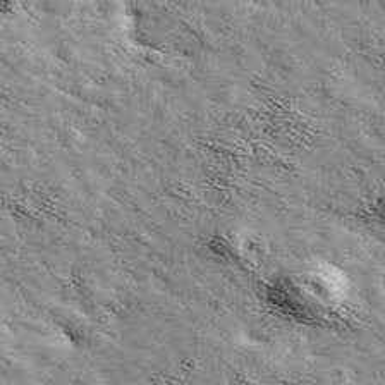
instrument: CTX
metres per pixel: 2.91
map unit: Ave
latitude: 41.8961
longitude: -108.8380
